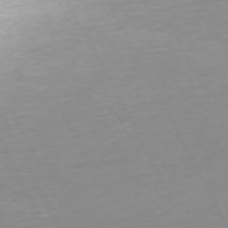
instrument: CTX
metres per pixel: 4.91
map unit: Ap
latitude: -73.1431
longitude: -69.7639
